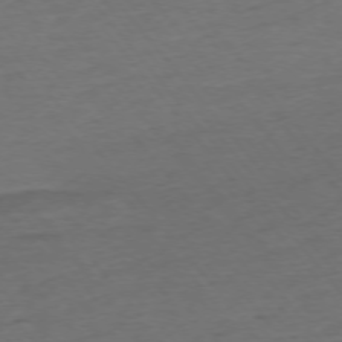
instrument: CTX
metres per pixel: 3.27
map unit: Ap
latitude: -75.5022
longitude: -82.7813
